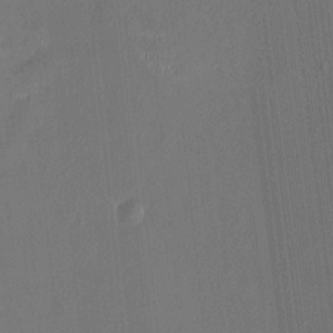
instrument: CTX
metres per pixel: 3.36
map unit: HNhu
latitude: 0.3278
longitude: -5.4993
